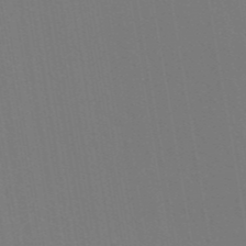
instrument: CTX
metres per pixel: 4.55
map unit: ANa
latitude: 44.0633
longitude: 27.9556
